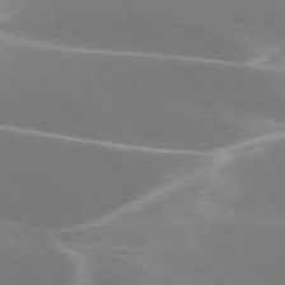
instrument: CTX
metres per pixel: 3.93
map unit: lApd
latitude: 75.7072
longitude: -62.7624
